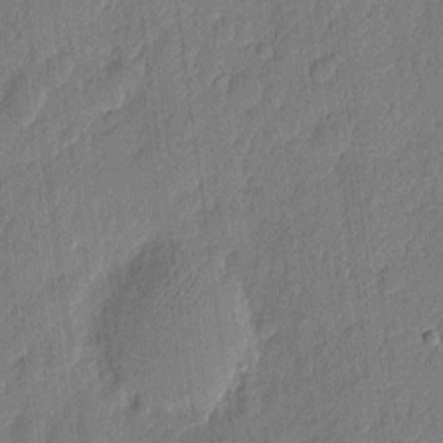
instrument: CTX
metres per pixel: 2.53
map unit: eHh
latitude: 7.0458
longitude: -73.8962
